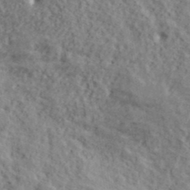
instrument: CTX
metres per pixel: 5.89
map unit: lHvf
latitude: 40.1766
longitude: -87.4804
